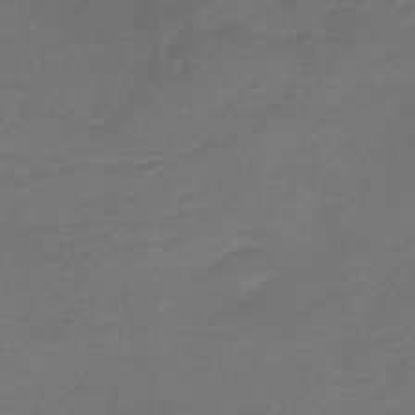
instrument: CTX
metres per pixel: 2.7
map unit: HNb
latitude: -42.8030
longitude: 51.1998
